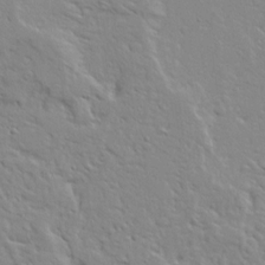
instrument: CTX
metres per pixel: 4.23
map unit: Ave
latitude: 13.9339
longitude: -139.4048
